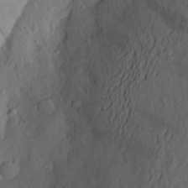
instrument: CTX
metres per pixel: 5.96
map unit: Aa
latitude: 26.4412
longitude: -147.2159
